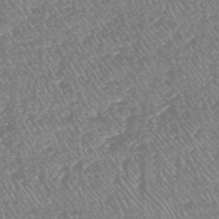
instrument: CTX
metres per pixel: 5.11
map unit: HNhu
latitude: -48.3307
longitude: 29.1620
